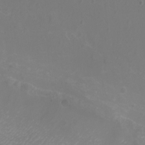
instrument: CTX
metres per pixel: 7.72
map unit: eHh
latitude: -7.3509
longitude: -75.3671
